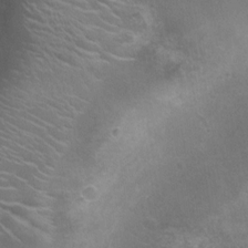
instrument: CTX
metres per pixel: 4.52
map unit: Ht
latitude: -5.6910
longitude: -19.3481
